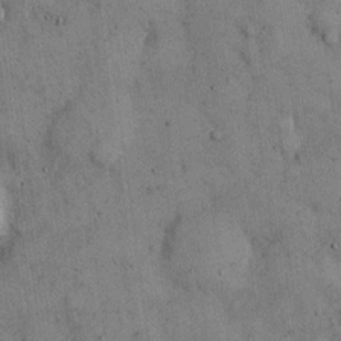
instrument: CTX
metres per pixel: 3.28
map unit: Hto
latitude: 13.3293
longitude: -60.3089
